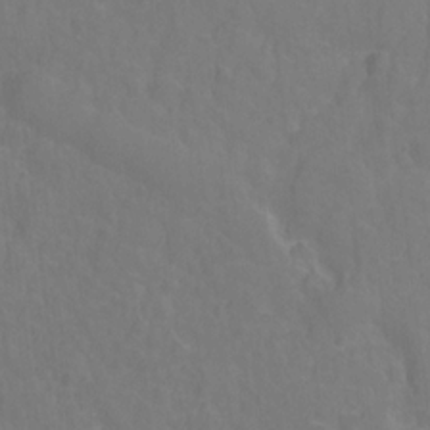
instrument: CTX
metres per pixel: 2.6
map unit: Hto
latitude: -1.9367
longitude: -34.6679
